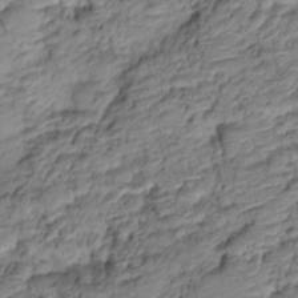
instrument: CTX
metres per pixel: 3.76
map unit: HNhu
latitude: -20.8786
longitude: 84.6518
